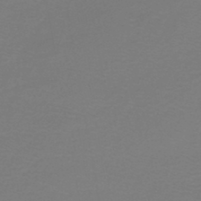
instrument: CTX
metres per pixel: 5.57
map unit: HNb
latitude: -46.2550
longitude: 53.3887
